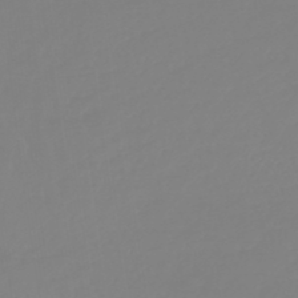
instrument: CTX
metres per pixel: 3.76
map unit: lHb
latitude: -45.0864
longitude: 79.2376
